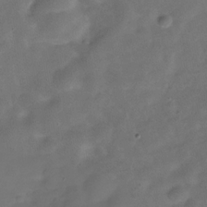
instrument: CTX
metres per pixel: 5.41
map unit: Hve
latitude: -30.8408
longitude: 92.2362
